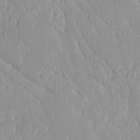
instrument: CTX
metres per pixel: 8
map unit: Ave
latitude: 20.7247
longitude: -136.7813
